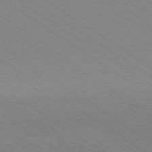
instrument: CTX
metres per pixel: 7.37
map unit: Ap
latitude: -78.5195
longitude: -84.2901
